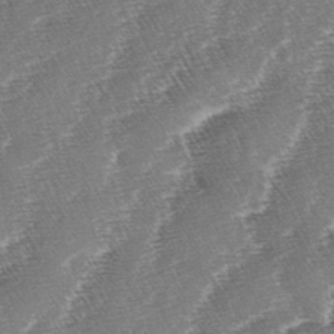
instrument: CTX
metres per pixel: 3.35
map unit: lAa
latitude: -3.8989
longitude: -130.0633
